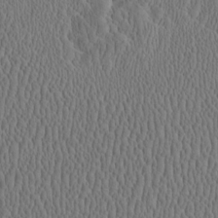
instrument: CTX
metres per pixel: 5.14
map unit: Htu
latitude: -2.3873
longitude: 167.8422
